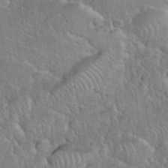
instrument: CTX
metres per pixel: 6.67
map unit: eHh
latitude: 37.3482
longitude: -61.4993
